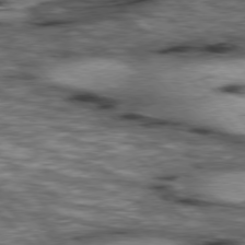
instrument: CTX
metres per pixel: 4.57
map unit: lApd
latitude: 76.9891
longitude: -49.6694
